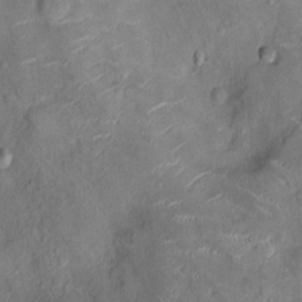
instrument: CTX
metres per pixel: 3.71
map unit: Ht
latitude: -4.6707
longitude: -14.9325
